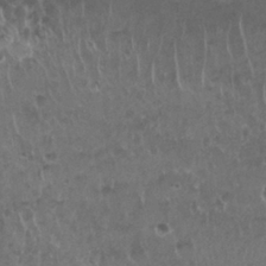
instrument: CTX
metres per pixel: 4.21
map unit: Nhu
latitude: 26.5546
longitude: -53.6694
